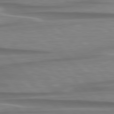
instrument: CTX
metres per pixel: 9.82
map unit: lApd
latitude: 79.9906
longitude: -114.2144
